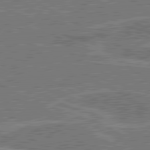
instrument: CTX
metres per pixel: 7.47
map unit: lApd
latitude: 80.5924
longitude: 118.8786
